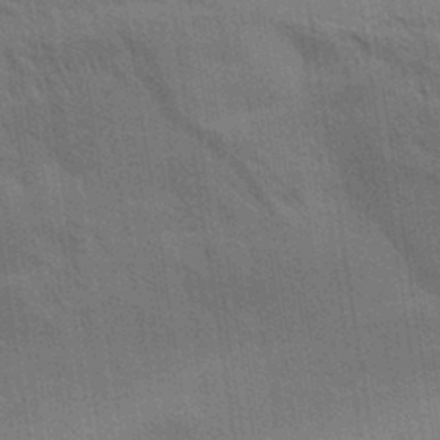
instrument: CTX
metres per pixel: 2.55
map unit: Aa
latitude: 32.3089
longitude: -139.8772
